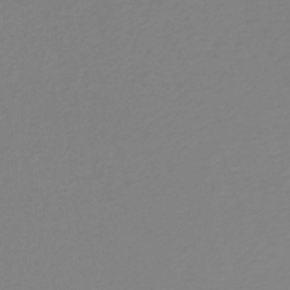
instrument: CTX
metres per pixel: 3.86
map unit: lHb
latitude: -46.2928
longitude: 65.2754
